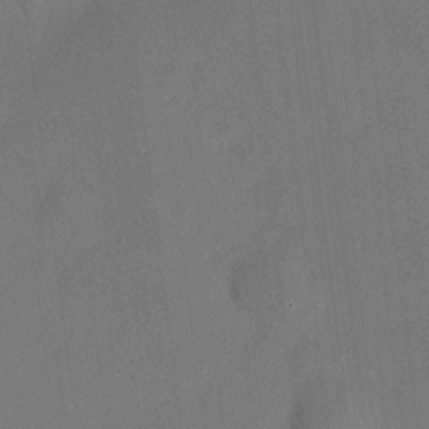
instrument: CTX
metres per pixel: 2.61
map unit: HNhu
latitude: 8.4412
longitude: 9.1620
